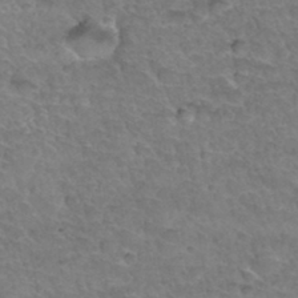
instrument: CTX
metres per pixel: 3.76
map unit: Hto
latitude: 34.9513
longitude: -46.8002
